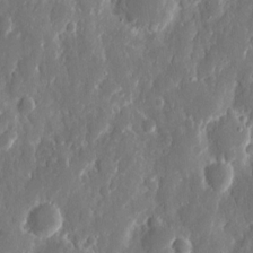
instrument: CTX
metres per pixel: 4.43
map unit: eHh
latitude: 12.8380
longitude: -72.2712
